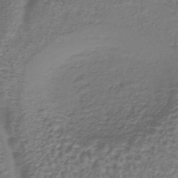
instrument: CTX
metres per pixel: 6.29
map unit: lHb
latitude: -37.5966
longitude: 61.2943
